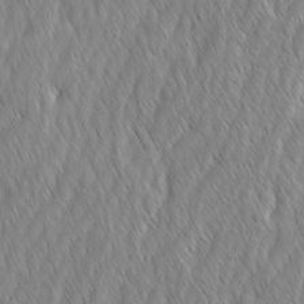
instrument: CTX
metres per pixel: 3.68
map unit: Ave
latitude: -1.3321
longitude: -113.4237
